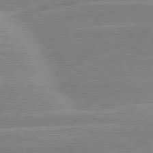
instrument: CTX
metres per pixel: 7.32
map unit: lApd
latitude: 80.8191
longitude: -124.7057
